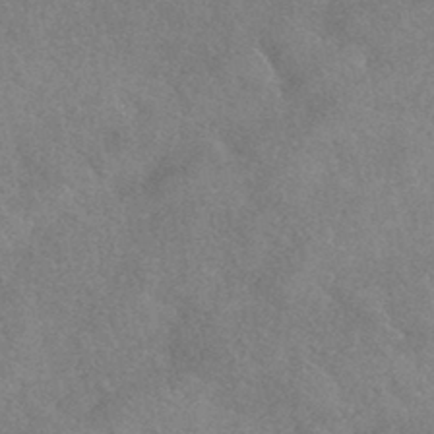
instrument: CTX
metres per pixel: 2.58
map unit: HNhu
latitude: -43.3131
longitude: 92.7085
